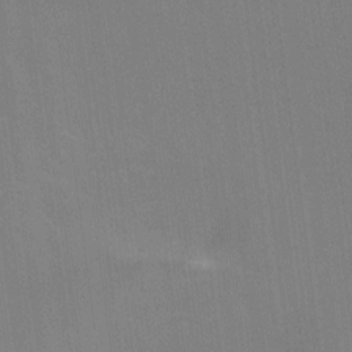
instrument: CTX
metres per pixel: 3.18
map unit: Ht
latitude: -9.9556
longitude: -38.8002
